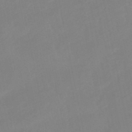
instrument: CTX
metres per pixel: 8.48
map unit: lHb
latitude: -49.5022
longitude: 80.8975
